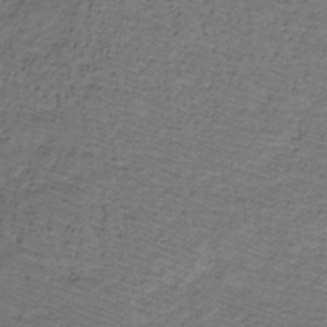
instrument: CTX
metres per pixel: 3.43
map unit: lHb
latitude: -32.4062
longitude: 65.9556
